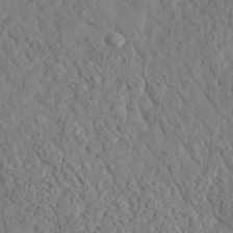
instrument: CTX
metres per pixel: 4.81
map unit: lHvf
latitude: 35.6882
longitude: -85.5371
